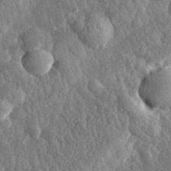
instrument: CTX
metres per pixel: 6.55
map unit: eHh
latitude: 32.5924
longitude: -80.1011
